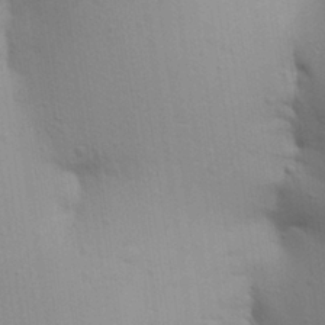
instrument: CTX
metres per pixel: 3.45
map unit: Aa
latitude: 28.5923
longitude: -147.1781
